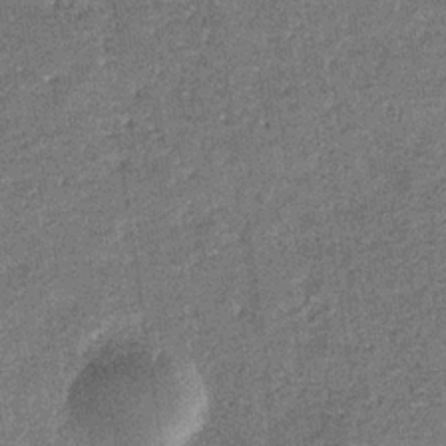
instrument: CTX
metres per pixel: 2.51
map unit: eHb
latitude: -31.6155
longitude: 72.7274
